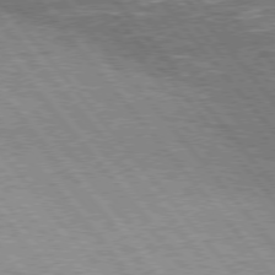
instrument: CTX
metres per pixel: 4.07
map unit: Hpe
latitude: 75.7639
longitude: -140.0255
